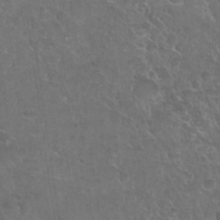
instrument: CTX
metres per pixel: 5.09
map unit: Nhu
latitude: 25.5371
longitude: -51.1970
